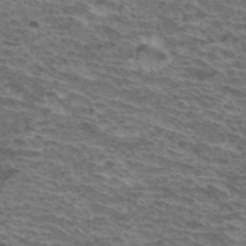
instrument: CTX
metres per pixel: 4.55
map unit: Hto
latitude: 37.0648
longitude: -43.9528
